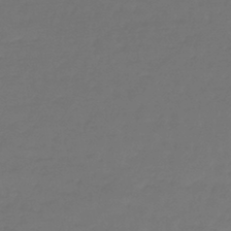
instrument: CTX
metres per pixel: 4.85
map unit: lHb
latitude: -43.4265
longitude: 62.6518
